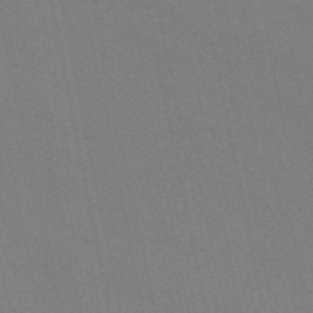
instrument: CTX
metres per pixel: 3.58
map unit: HNb
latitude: -49.2187
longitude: 59.3698
